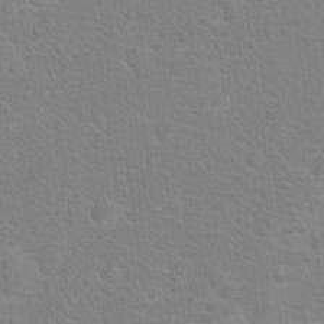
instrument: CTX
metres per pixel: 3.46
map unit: Hto
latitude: 19.0647
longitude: -44.1955
